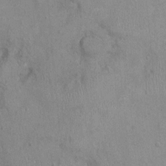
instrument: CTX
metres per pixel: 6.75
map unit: Nhu
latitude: -0.1984
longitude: -15.8584
